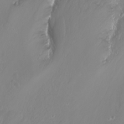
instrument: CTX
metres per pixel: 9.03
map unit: Nhu
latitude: -9.4454
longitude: -70.3278
